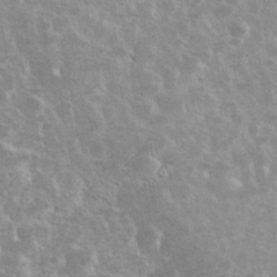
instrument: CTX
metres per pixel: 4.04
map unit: eHh
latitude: 35.5182
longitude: -60.6490
